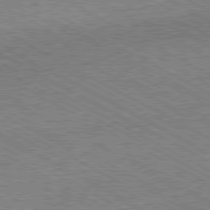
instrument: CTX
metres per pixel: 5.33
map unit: Hpe
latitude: -80.9731
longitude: 20.2739
